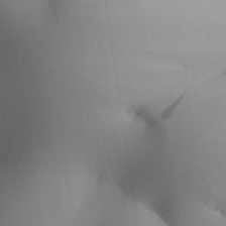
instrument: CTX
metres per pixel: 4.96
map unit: Aa
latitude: 25.1214
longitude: -136.9703
